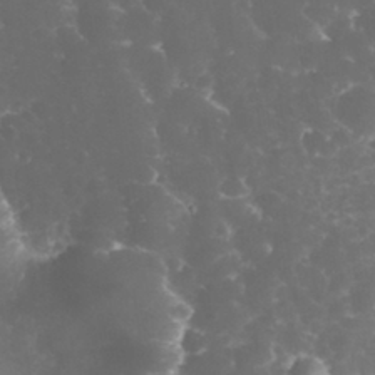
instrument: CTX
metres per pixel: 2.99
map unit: eHh
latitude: 32.6113
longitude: -63.2159
